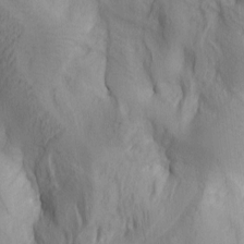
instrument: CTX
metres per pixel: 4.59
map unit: lAa
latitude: 5.3671
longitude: -114.1010
